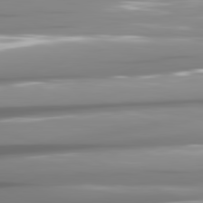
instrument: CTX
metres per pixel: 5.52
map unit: lApd
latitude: 81.5749
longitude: -140.5545
